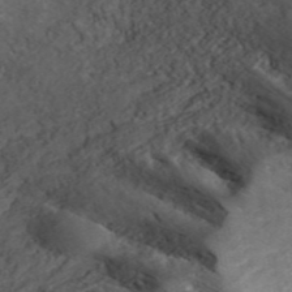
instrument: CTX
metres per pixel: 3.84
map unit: ANa
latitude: 45.4993
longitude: 28.5763
